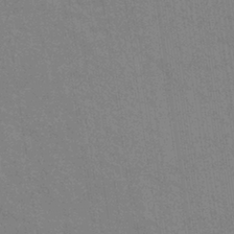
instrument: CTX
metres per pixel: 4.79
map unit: eHb
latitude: -37.1431
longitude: 76.4440
